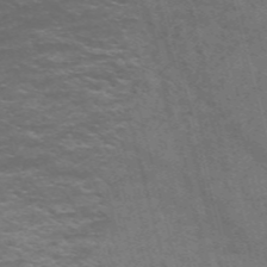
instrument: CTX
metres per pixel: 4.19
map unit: Nve
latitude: -58.7274
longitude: 66.4251
